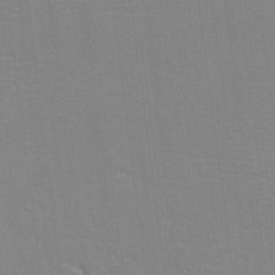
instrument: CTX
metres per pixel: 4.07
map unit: eHh
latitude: -3.4265
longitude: -80.4034
